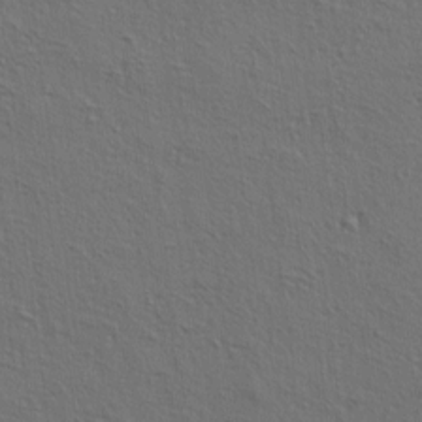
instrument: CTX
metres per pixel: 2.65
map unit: lAa
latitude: 4.7624
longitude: -113.1781
